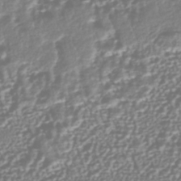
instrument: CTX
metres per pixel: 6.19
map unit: HNhu
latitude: -44.1417
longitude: 106.3307
